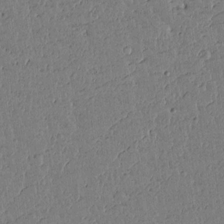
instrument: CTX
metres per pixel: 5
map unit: lAvf
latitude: 14.7247
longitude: -127.2915
